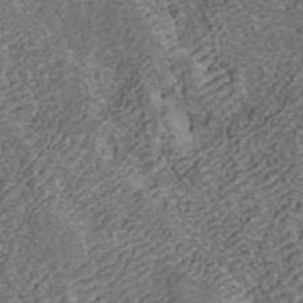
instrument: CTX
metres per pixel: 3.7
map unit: ANa
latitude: 42.6113
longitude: 16.4818
